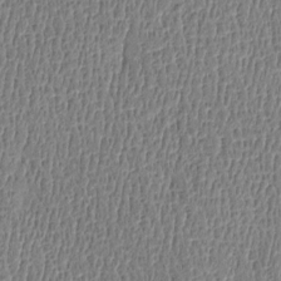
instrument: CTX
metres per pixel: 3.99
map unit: Htu
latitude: -4.8219
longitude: 176.1039
